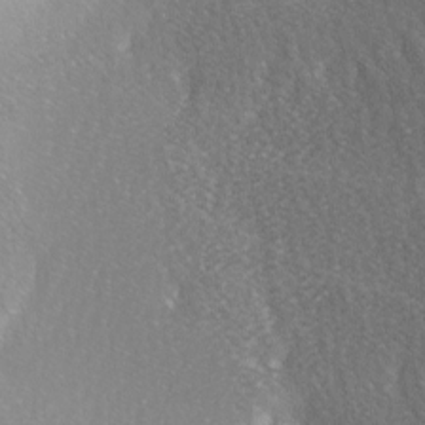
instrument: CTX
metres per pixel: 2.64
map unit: lAa
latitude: -5.0675
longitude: -120.8758
